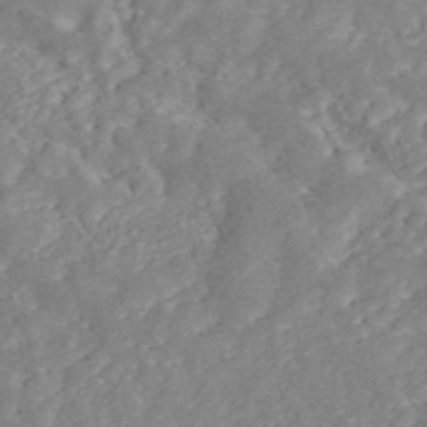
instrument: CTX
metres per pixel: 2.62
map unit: ANa
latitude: 45.6505
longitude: 24.9542
